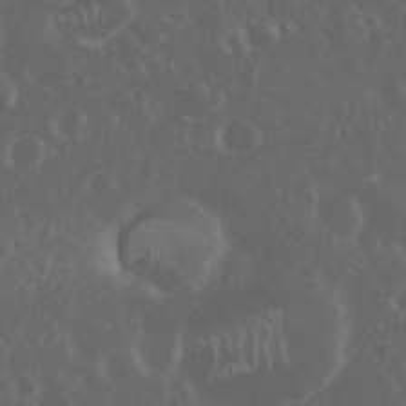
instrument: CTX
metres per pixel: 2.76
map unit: eHh
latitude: 34.3845
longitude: -59.2726
